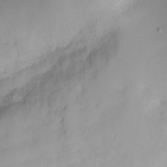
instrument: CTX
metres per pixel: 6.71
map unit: Ht
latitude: 2.9324
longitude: -34.2522
